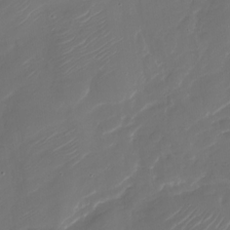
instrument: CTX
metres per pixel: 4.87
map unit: Nhu
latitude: -30.1417
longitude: -71.6694
